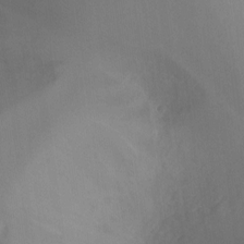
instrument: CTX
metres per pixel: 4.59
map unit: Ht
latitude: -16.7086
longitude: -44.8947
